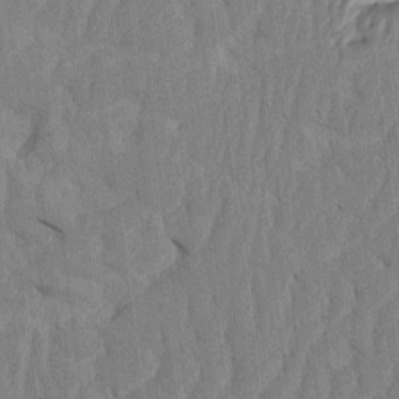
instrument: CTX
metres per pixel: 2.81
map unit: HNhu
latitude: -1.6722
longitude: 14.4251
